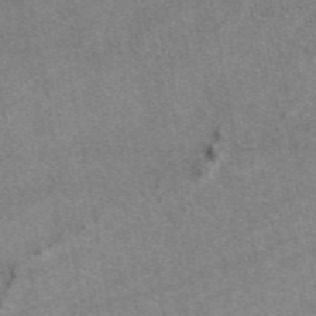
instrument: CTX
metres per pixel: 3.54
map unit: eAb
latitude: 48.6490
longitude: 113.1620
